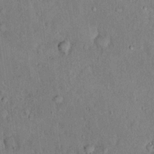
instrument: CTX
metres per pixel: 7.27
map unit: eHh
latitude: 18.9702
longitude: -61.7449
